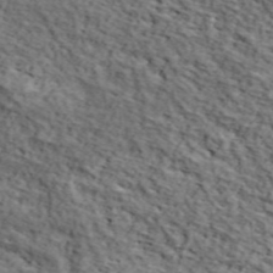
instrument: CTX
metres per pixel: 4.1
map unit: lHvf
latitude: 38.3278
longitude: -87.1403
